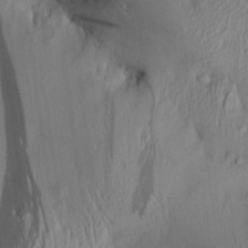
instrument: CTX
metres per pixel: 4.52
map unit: Aa
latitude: 29.2726
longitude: -135.4237
